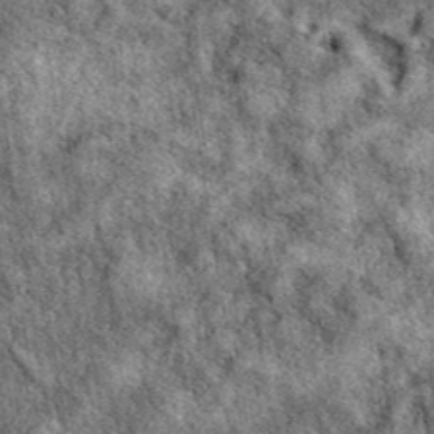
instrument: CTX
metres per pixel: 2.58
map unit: eAb
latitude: 39.8772
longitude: 110.6141
